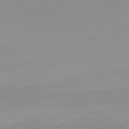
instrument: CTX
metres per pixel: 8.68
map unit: Ap
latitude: -79.2376
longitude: -55.6694
